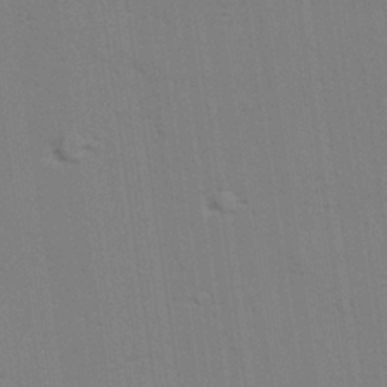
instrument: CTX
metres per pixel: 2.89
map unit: lAvf
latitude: 28.3845
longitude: -108.7813
